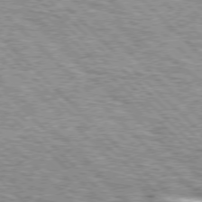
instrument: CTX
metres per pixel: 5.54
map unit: lApd
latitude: 76.2333
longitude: -79.8206
